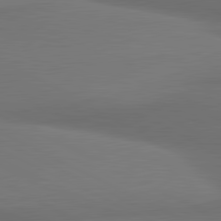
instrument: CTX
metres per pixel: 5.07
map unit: lApd
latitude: 81.5182
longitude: 173.7855
